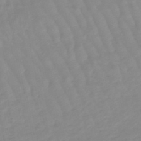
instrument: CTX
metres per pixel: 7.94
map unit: lHb
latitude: -48.1039
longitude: 78.4251
